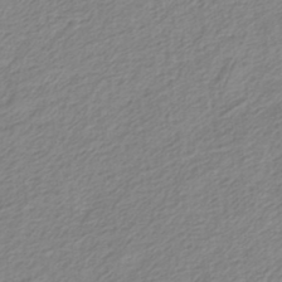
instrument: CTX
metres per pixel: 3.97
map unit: HNb
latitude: -36.0094
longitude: 55.5966
